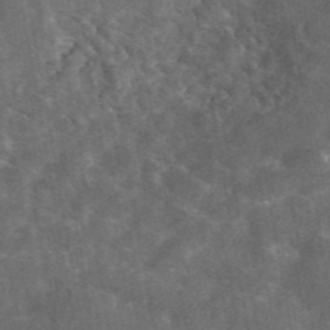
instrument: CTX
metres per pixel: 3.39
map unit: eAb
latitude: 45.3670
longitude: 123.3888
